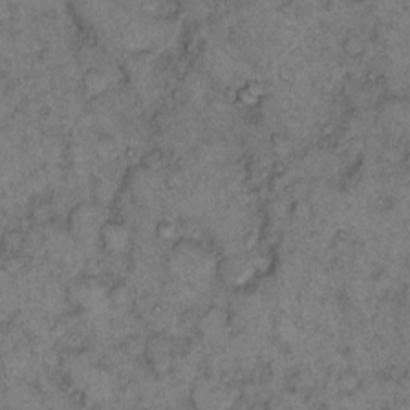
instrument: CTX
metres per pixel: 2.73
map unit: eHh
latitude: 11.4804
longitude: -63.1026
